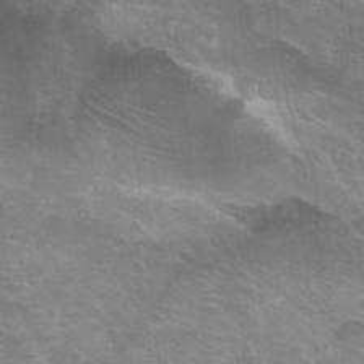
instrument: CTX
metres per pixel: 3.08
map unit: Hto
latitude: 22.8758
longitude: -41.9906
